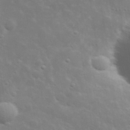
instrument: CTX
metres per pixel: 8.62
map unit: lHvf
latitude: 33.0836
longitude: -82.6490
